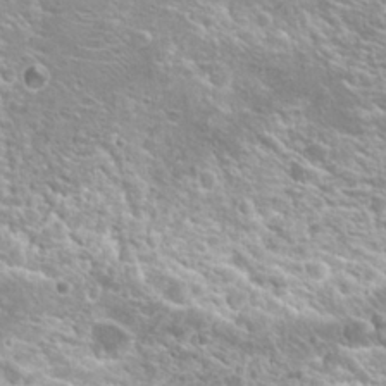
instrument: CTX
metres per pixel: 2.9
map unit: Hto
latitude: 21.4616
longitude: -31.4994
